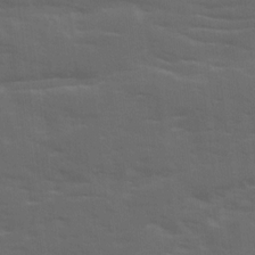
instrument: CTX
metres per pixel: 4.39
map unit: Ave
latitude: 18.6868
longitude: -130.4601
